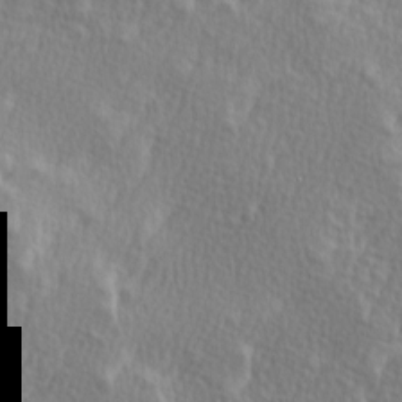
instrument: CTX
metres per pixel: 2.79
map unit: Ave
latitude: 9.6127
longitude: -106.2900
